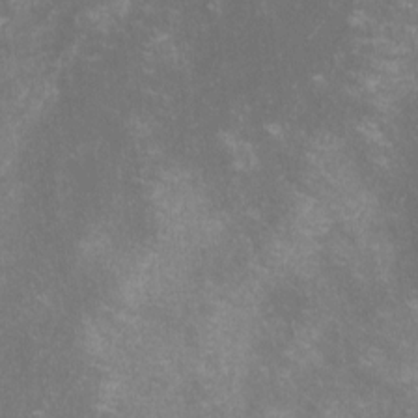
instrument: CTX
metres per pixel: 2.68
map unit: lHvf
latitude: -14.1606
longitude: -102.4223
